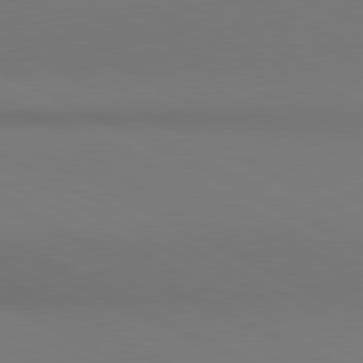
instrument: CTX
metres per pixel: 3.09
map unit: lApd
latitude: 80.9136
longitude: 145.7478
